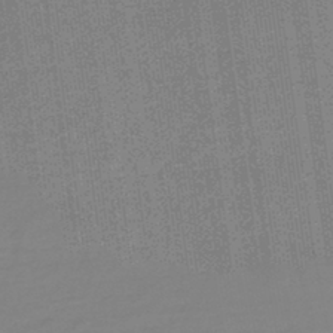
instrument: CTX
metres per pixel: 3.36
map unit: HNb
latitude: -45.6155
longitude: -35.1970
